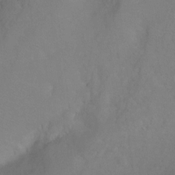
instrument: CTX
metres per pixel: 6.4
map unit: Hto
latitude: 2.1578
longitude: -36.1956
